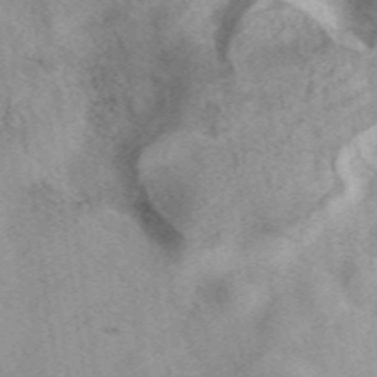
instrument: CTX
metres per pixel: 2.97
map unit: eAb
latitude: 40.3467
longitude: 109.7100
